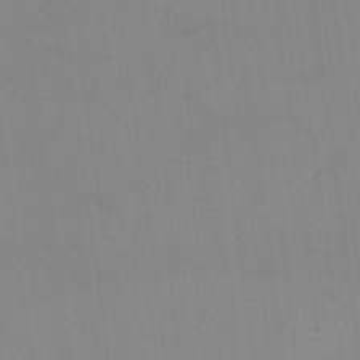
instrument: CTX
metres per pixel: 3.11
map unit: Nhu
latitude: 22.7813
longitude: -62.9325
